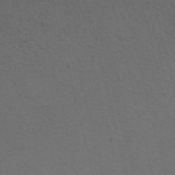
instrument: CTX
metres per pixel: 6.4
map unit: ANa
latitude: 51.9339
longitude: -71.4615
